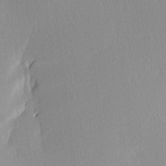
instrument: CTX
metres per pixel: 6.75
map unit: Ave
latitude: 3.5749
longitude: -113.3104
